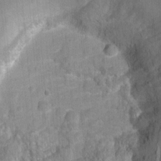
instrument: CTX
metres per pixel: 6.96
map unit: Nhu
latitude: 3.4615
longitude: -17.8583
